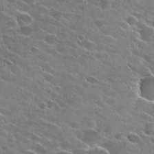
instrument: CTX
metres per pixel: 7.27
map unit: Hto
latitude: 26.3656
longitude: -42.9514
